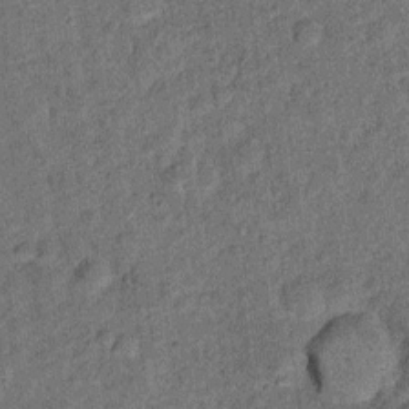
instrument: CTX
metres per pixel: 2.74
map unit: Ht
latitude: 9.5182
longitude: -38.8380
